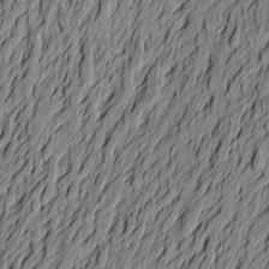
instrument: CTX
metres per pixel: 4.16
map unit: Aa
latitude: 22.3656
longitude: -148.9136
